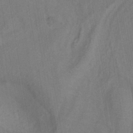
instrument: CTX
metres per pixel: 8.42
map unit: ANa
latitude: -38.5952
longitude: 94.4251
